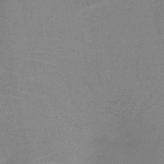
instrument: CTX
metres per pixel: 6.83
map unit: HNb
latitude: -44.7463
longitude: -41.7449
